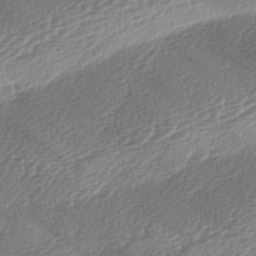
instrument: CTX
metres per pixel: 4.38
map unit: lAa
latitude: -3.0297
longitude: -128.8380
